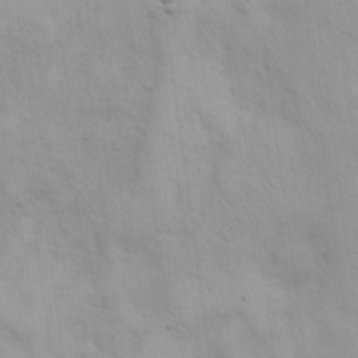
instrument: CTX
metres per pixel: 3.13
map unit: eHh
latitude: 25.4993
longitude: -64.0633
